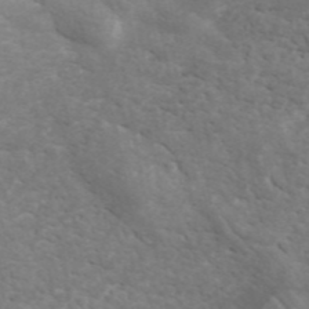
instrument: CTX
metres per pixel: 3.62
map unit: ANa
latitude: 45.1214
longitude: 38.0850
